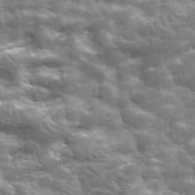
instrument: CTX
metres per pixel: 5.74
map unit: lHvf
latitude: 37.1592
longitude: -91.9528
